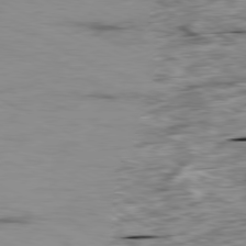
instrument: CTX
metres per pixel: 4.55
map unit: Ap
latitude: -80.0850
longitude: -90.6490
